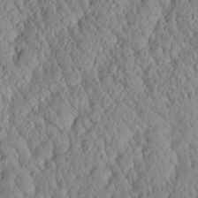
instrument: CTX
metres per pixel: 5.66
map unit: Aa
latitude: 30.1389
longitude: -137.2159
